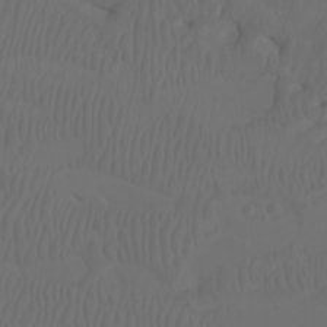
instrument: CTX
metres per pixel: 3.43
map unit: Htu
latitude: -6.2172
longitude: -70.4412
